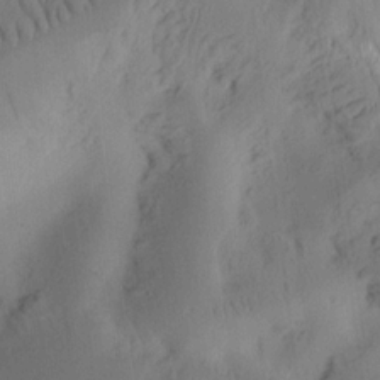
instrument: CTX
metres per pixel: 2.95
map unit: Ht
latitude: 9.6505
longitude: -74.9514
